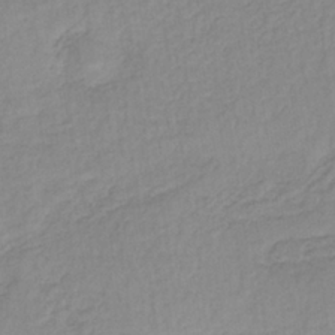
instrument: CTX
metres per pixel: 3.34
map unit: lHb
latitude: -36.4818
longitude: 61.6722
